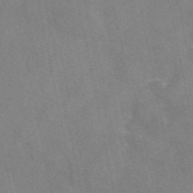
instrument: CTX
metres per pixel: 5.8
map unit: eAb
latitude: 49.8205
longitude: 116.2550
